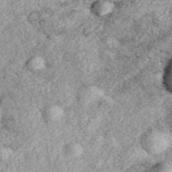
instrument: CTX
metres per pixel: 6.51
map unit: eAb
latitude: 39.1403
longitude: 110.0850
